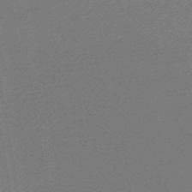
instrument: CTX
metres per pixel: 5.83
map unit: lHb
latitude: -46.4818
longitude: 58.9541
